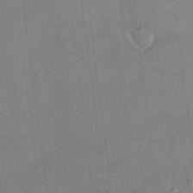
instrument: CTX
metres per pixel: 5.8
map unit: HNhu
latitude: 3.2726
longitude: 8.0850
